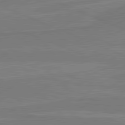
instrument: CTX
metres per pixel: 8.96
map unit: lApd
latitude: 81.5371
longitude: 168.1983
